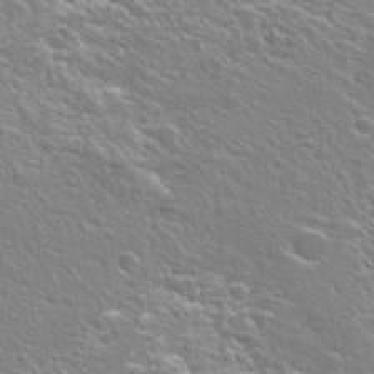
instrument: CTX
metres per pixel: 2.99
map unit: Hto
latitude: 25.3859
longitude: -44.7057
